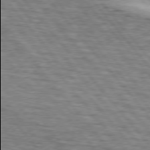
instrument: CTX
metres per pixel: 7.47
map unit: lApd
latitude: 75.8961
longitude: -81.9906
